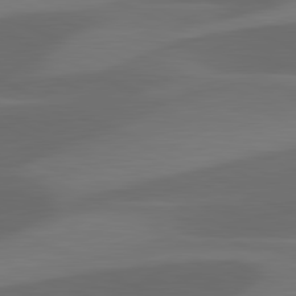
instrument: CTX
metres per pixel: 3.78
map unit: lApd
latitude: 81.5182
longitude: 124.1417
